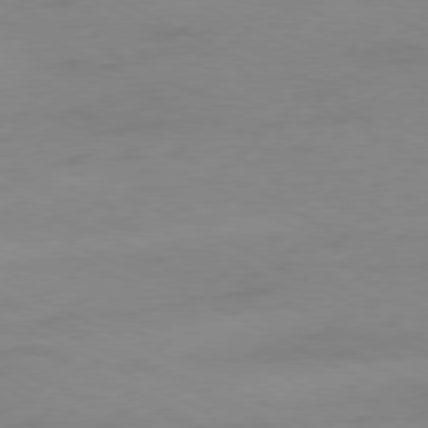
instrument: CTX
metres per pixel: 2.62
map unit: Ap
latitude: -78.0283
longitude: -73.8017
